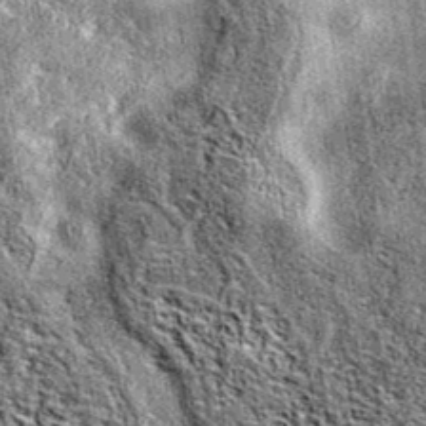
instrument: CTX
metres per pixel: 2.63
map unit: eAb
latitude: 38.1011
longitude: 105.7477
